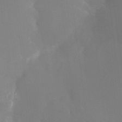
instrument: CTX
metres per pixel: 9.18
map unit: Ht
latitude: -13.7856
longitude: -50.1766
